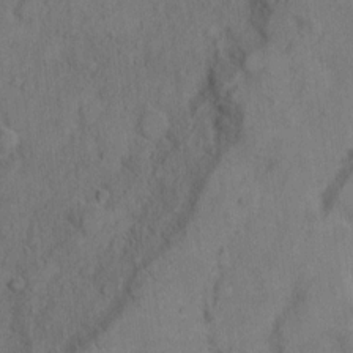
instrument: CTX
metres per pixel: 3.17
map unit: Hto
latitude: 4.7435
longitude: -60.8191
